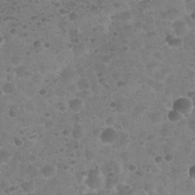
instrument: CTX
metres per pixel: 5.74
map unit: Nhu
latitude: 25.6504
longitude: -52.1389
